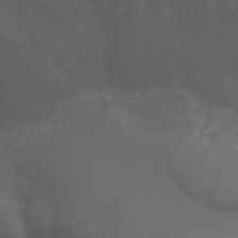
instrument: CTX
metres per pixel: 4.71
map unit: Nhu
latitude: -5.8611
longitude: -79.3860
